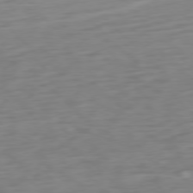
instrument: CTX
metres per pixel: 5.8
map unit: Ap
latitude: -77.5588
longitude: -78.2901
